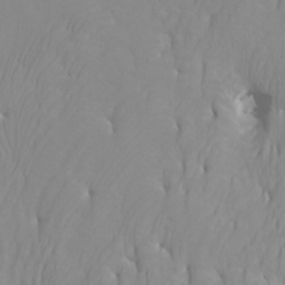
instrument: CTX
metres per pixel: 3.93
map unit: Htu
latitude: -6.2928
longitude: -71.6316
